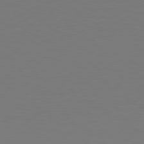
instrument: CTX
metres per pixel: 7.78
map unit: Hpe
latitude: 78.7435
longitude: -128.8002
